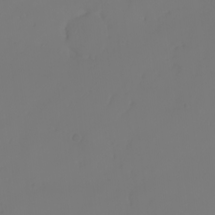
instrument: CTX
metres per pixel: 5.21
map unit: eHh
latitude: -3.4643
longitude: 19.8800
